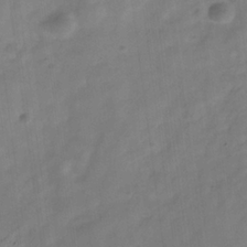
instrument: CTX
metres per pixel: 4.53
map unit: Hve
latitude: -32.4818
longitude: 92.5385
